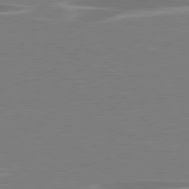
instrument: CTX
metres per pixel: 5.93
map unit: lApd
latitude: 79.1970
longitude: -92.6490
